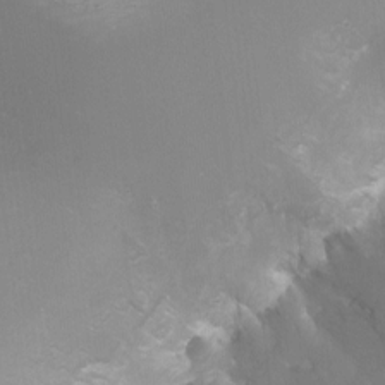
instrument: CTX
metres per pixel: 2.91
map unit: Ht
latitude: -6.4629
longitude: -30.7625
